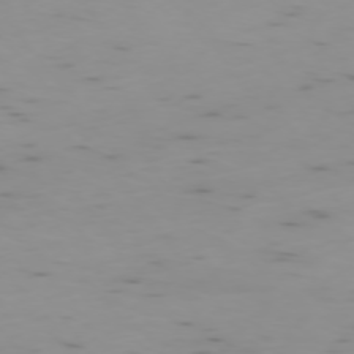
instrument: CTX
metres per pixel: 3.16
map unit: Ap
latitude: -75.6155
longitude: -67.5560
